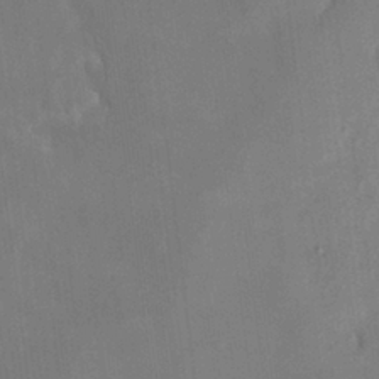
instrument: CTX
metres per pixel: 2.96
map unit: HNhu
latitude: 4.8758
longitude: 12.5763
